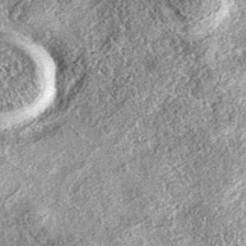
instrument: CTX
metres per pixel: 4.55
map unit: eAb
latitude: 37.4804
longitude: 106.4062
